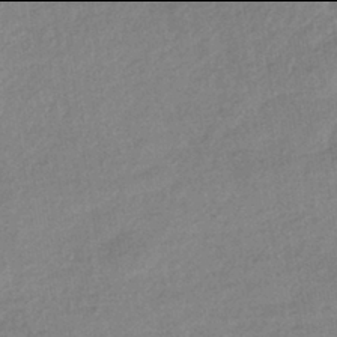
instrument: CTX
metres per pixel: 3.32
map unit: HNhu
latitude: -42.0094
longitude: 96.3306
